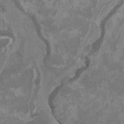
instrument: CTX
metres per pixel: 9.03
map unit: HNhu
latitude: 2.8947
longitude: -3.3481
